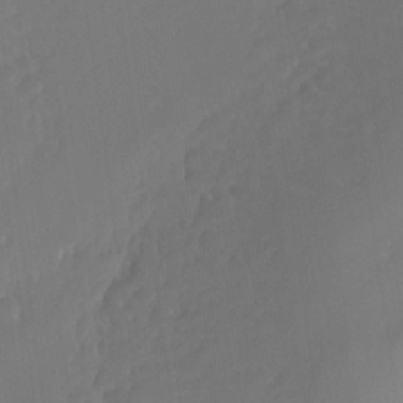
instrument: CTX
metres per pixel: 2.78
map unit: Ht
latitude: -5.0108
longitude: -62.6491
